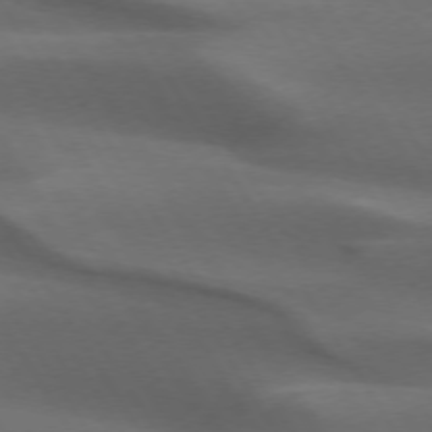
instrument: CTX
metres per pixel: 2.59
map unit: lApd
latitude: 73.1215
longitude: -52.0444
